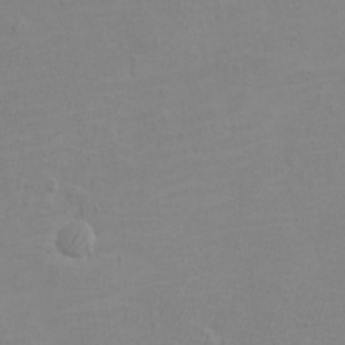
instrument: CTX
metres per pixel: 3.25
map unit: eHh
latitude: -3.3698
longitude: -74.7813
